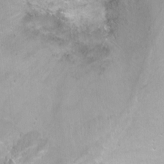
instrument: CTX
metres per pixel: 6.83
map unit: Nhu
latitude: -6.5573
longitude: -47.4616
